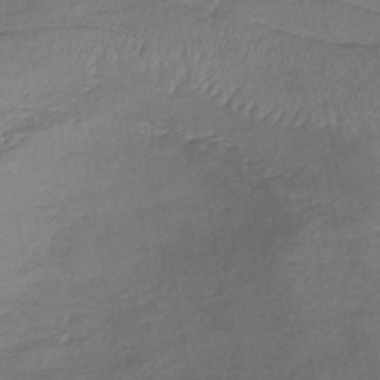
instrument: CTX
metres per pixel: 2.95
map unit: lHb
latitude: -39.8234
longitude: 69.7099
